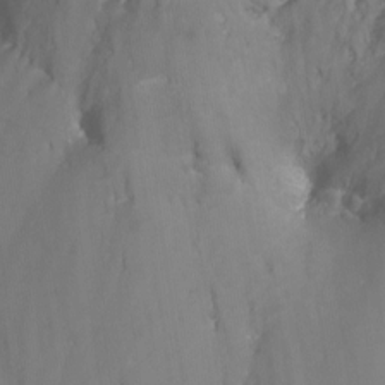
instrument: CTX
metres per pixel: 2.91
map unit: Nhu
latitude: -15.8045
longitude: -52.4601
